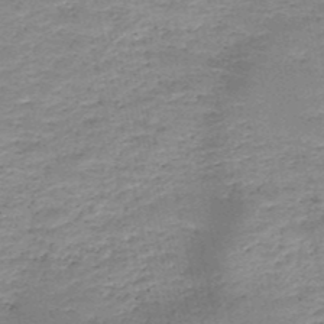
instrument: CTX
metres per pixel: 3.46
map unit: HNb
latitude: -49.9556
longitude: -41.0458
